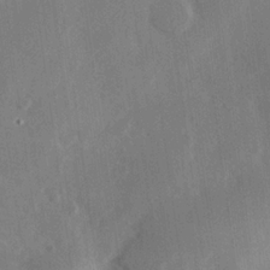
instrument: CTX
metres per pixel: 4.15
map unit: Hve
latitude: 19.6694
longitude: 149.5022
